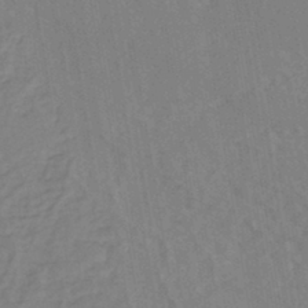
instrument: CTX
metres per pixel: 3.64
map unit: eHh
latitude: -44.1606
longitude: -29.4237
